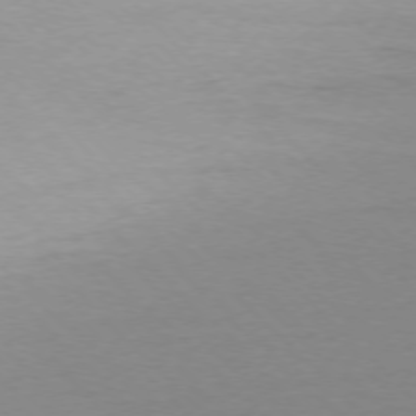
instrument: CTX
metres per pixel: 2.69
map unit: Ap
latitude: -76.9920
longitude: -70.7057
